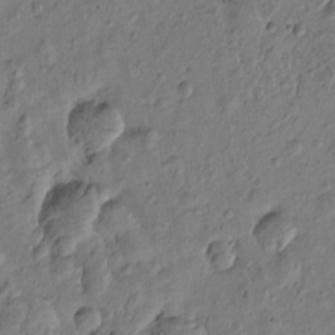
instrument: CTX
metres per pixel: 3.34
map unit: Htu
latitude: -0.2551
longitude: -176.1578
